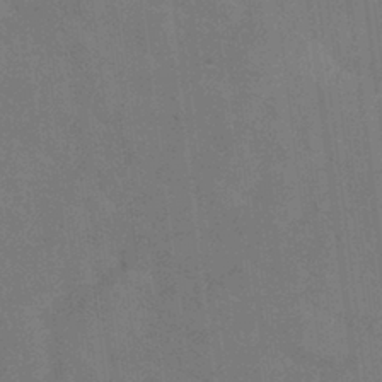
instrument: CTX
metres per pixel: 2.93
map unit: Hve
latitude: -31.6911
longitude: 95.4454
